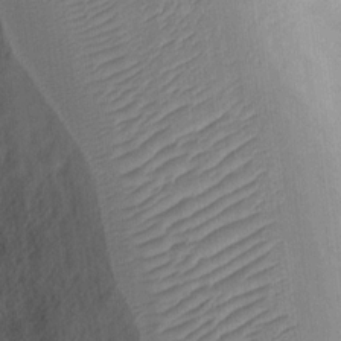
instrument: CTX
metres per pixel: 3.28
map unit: eHh
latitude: 12.8947
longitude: -70.5923
